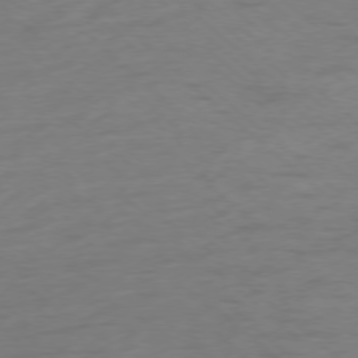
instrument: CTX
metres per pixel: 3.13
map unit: Ap
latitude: -77.4832
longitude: -77.2726
